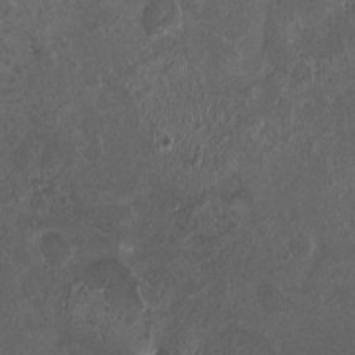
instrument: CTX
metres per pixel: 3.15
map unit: HNhu
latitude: 4.1389
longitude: -1.9717
